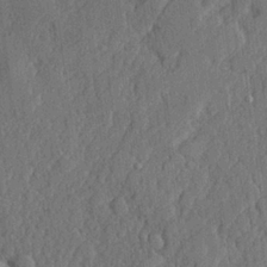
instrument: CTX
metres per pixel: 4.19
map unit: lHvf
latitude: 22.7813
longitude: 142.8785
